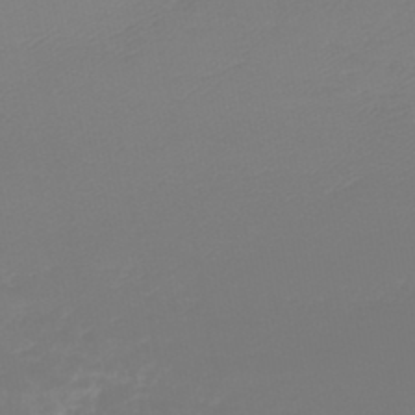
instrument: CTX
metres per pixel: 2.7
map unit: lHb
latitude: -45.7289
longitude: 72.3117
